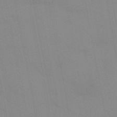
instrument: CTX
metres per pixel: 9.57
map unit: Aa
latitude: 32.2900
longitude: -146.1578
